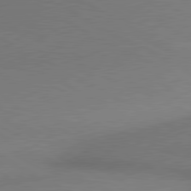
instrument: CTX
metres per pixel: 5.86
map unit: lApd
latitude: 80.8002
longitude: 154.8408
